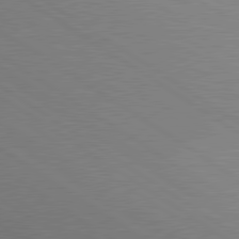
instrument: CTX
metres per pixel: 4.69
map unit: lApd
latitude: 80.2145
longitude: 131.8989
